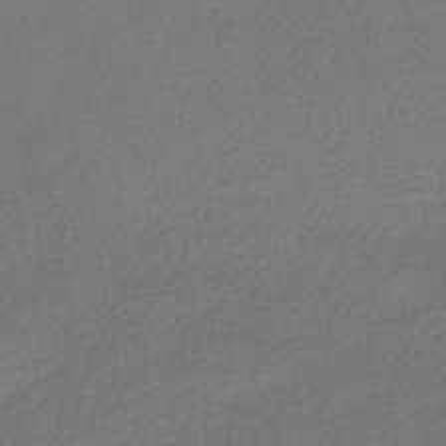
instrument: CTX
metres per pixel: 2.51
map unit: HNhu
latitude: -40.3306
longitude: 95.0108
